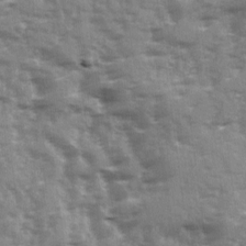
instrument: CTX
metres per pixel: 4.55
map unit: Ave
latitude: 12.8947
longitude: -103.2159
